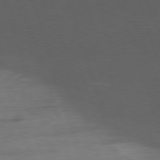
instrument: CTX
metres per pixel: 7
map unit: Ap
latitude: -77.0486
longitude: -73.4427
